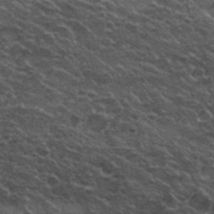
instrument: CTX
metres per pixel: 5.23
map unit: Nhu
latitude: 29.6127
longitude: -54.0633
